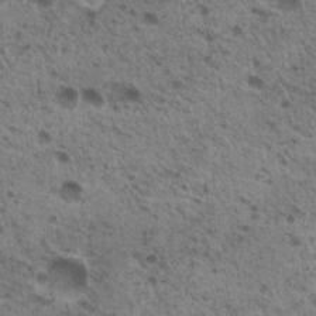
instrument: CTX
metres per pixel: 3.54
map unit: Nhu
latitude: 19.5938
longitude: -31.7639
